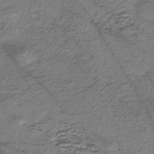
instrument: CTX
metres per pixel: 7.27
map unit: eHh
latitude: -42.6707
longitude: 117.0864
